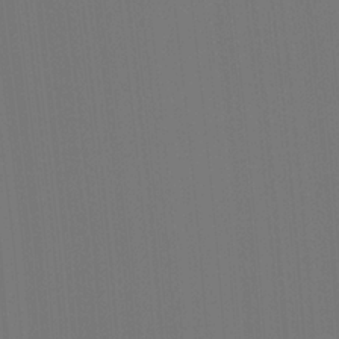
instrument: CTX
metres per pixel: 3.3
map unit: Ht
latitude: -4.7652
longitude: -27.1403
